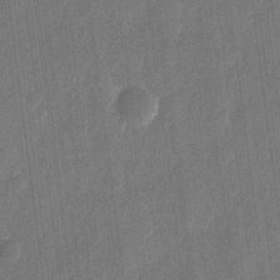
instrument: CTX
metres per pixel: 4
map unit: eHh
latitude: 11.5560
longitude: -70.4790
